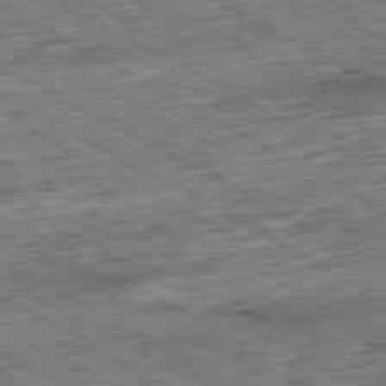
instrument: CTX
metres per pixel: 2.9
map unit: Ap
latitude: -80.4440
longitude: -87.8961
